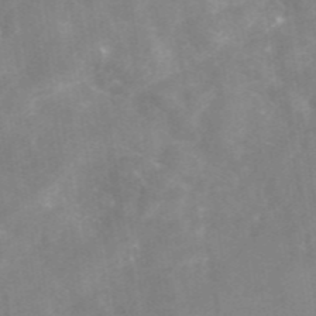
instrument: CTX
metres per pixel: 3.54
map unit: eAb
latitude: 46.1578
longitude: 126.8597
